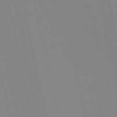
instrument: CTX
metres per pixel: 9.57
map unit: lHb
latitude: -49.1431
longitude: 75.4266
